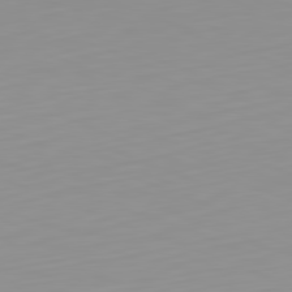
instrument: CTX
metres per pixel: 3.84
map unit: Hpe
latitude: -82.3495
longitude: 17.0865
